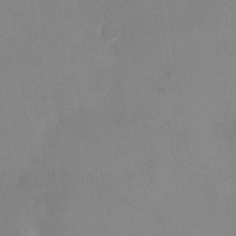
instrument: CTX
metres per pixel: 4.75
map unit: Nhu
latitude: -28.8786
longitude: -63.5749
